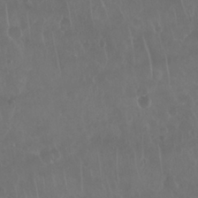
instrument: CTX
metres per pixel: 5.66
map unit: Nhu
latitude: 28.8758
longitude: -63.8962
